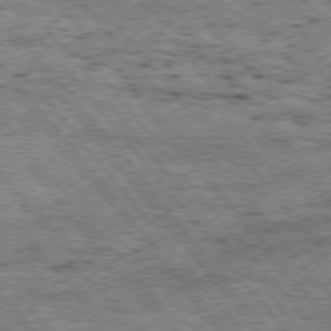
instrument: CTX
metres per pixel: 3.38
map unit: Hpe
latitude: 75.1214
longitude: -144.3089
